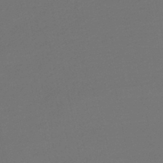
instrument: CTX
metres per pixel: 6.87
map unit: HNb
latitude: -47.5399
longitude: 56.9919
